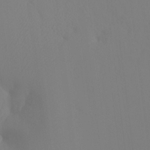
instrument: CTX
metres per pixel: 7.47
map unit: Ht
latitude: -6.9541
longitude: -30.9325
